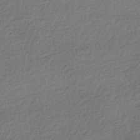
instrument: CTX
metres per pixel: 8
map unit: HNhu
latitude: -43.5399
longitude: 97.5021
